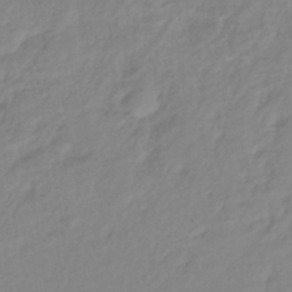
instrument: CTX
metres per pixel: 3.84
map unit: eHb
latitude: -40.8219
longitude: 80.9353
